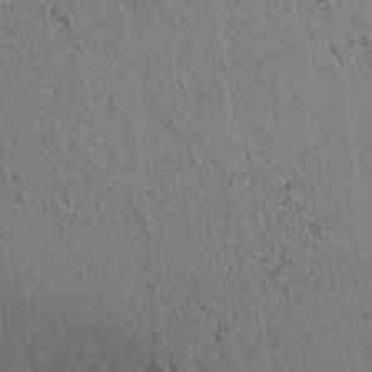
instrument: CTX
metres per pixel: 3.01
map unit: lAvf
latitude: 8.3845
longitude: 165.5588
